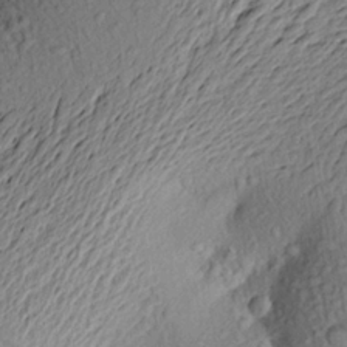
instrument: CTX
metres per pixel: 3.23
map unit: Aa
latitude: 23.0080
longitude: -149.9528
